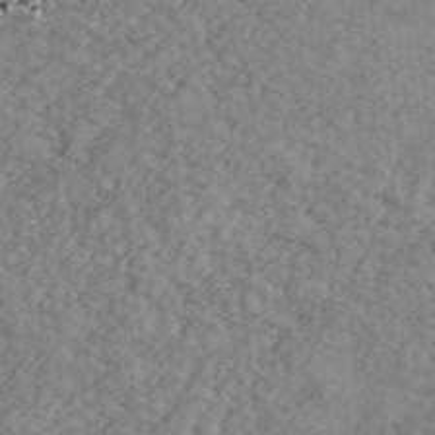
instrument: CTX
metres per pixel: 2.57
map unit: Ave
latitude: 41.8961
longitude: -110.3467
